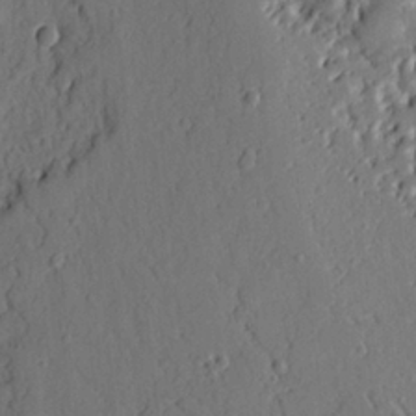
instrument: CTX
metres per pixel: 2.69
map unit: Ht
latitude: 9.5560
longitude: -78.3090
